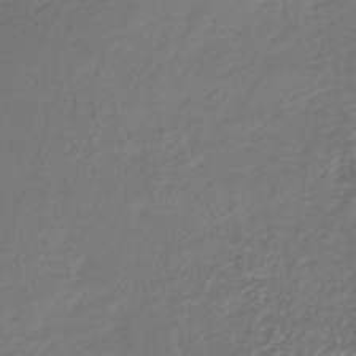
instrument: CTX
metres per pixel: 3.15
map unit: lHb
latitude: -39.9367
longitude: 72.1039
